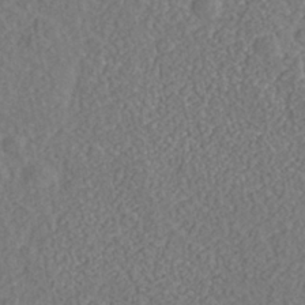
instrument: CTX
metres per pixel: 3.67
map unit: Nhe
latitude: -40.5196
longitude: -101.1592
